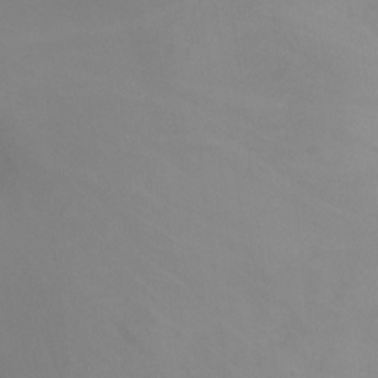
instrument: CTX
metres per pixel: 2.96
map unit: Ht
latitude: -1.1243
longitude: -35.1025
